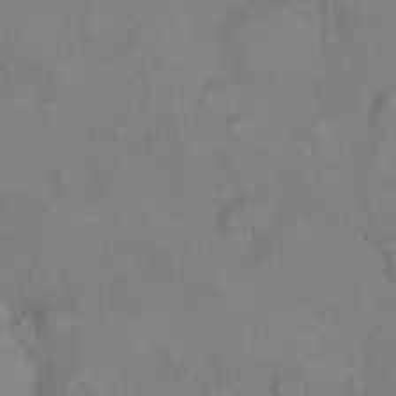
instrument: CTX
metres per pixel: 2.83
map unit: eHh
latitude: 22.0633
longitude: -62.1011
